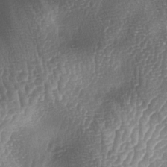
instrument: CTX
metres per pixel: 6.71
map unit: lAa
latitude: -4.8219
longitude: -128.6679
